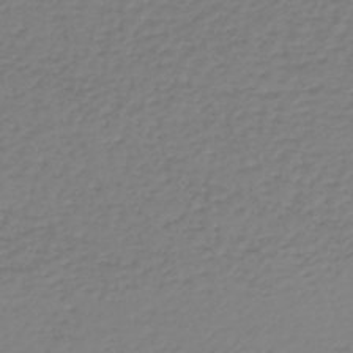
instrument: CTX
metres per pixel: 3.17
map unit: lHb
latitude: -46.1605
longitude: 62.5384
